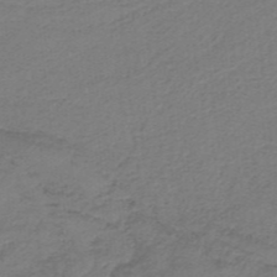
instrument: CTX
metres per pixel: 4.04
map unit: HNb
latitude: -34.6707
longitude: 60.3117
